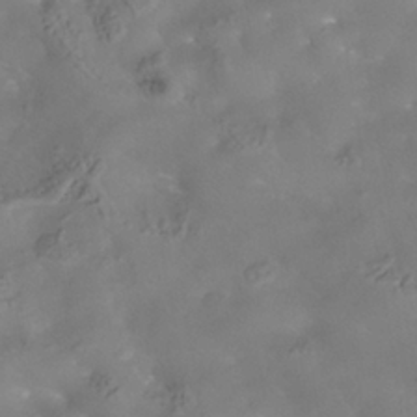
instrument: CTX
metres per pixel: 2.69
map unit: Nhe
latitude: -37.9556
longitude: -118.6301
